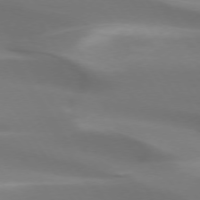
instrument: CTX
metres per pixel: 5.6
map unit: lApd
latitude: 73.5183
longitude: -50.3845
